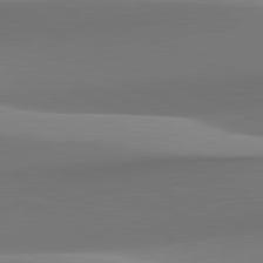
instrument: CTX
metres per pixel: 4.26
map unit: lApd
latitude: 82.1011
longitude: 144.3306
